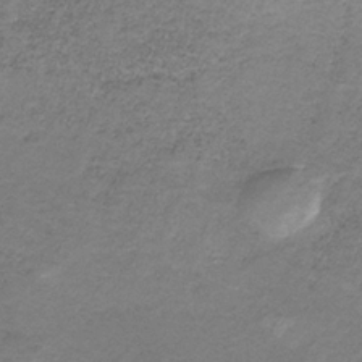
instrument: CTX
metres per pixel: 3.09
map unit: HNb
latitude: -32.6519
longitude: 60.6518
